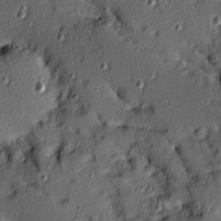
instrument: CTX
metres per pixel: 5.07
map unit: Ave
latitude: 10.2334
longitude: -101.9717
